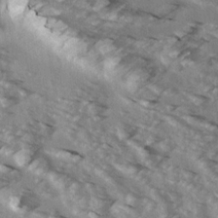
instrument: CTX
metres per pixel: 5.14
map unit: Ave
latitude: 15.9151
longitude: -129.9339
